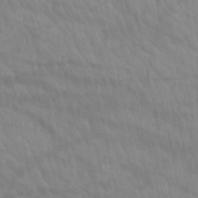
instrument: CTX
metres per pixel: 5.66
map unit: HNb
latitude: -52.6518
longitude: -50.8758
